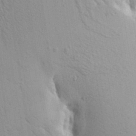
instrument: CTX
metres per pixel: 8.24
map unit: Aa
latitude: 17.8017
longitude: -143.1403
